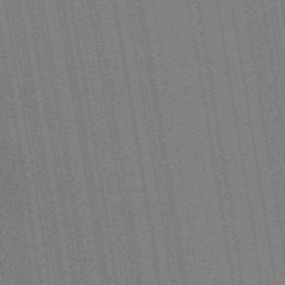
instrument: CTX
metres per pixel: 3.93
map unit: lHb
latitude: -47.2943
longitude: 59.1998
